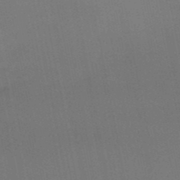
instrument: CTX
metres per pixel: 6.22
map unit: lHb
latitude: -50.1417
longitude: 75.8234
